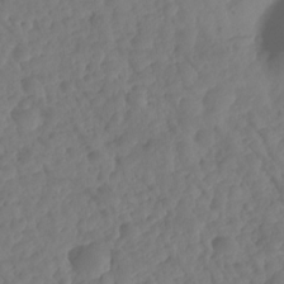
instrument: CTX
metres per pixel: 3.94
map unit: HNhu
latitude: -24.6707
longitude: 50.2173
